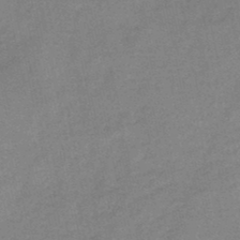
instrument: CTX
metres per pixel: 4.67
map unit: HNb
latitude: -46.0661
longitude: -35.9150
